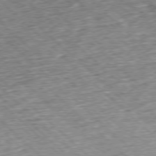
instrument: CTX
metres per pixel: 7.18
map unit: Hpe
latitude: -77.7856
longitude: 14.2929
